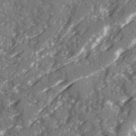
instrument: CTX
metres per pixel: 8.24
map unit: Ave
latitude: 20.5735
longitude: -130.9892
